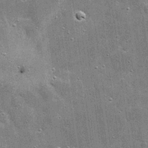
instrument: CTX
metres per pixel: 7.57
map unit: eHh
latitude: 20.4790
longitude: -67.0269
